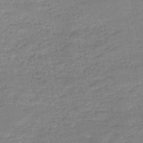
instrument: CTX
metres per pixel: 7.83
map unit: HNb
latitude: -50.6518
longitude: -40.6301
